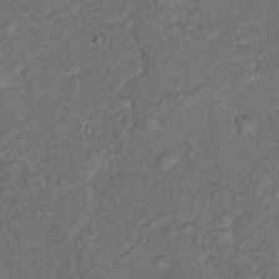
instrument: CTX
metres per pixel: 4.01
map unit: Hto
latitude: 15.6505
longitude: -31.1781
